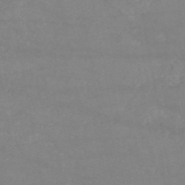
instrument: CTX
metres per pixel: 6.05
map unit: HNb
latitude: -53.9367
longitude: -34.7624
